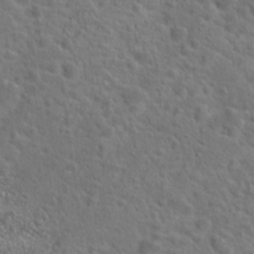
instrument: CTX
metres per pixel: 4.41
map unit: Hto
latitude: 19.5182
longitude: -42.6113
